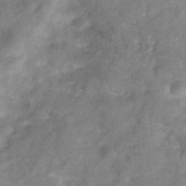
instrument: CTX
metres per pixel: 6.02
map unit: Hve
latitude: -33.7100
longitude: 89.5588
